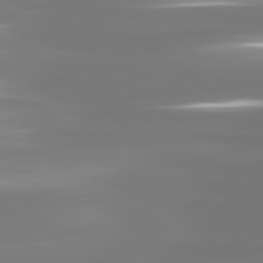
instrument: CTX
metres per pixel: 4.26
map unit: lApd
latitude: 81.3859
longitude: -134.1577
